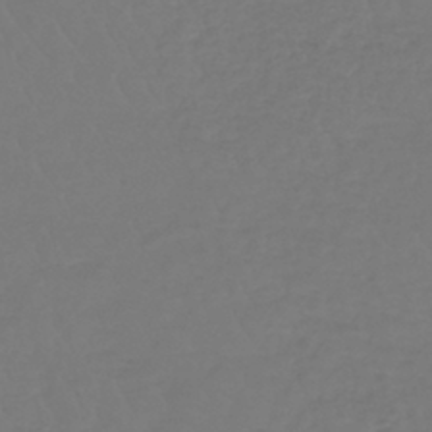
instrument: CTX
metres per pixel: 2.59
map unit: lHb
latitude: -42.5006
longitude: 67.7478
